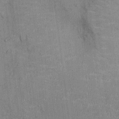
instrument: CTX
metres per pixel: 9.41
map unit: Ht
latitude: -3.9556
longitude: -13.8395
